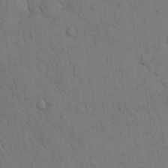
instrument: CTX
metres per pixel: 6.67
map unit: Hto
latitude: 11.8583
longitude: -57.8205
